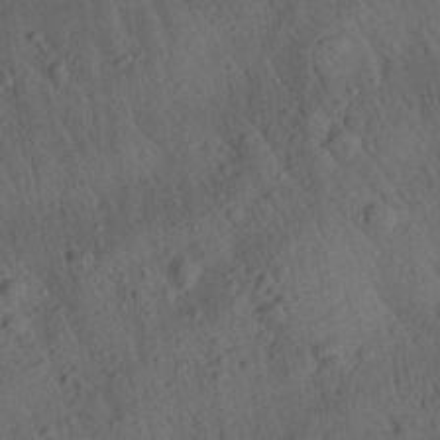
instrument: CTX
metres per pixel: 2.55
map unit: Aa
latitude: 26.2523
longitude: -141.5938
